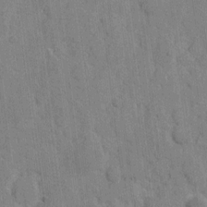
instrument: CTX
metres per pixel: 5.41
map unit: eHh
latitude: 8.3845
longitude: -66.0822
